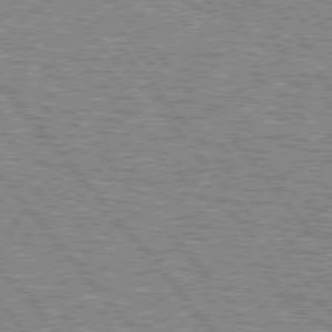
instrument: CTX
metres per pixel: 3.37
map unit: lApd
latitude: 76.0633
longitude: -80.2900
